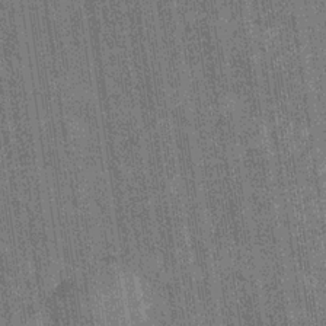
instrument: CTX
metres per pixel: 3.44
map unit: Hve
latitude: -30.0661
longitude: 92.3306
